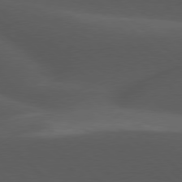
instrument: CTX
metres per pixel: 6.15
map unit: lApd
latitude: 77.8016
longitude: -54.3845
